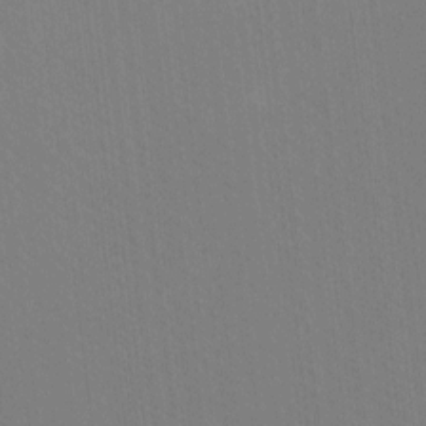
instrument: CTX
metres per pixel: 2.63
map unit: Ht
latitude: -9.8233
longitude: -38.7624
